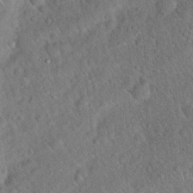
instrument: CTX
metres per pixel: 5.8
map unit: Hto
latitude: 19.7449
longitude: -52.8002
